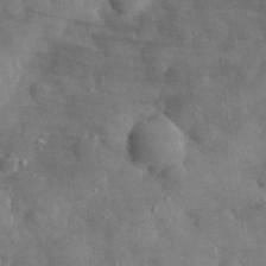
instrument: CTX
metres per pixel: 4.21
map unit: eHh
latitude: 31.4238
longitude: -70.5357
